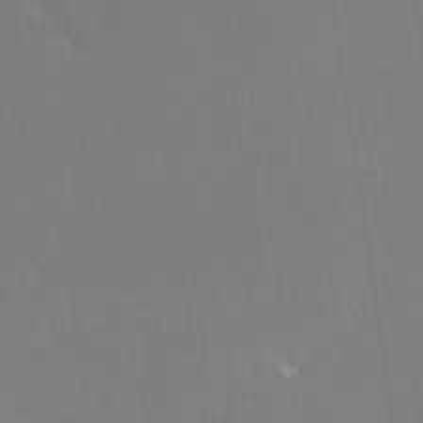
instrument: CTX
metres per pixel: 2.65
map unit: Nhe
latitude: -28.7274
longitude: -110.2334
